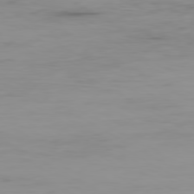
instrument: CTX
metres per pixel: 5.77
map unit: Ap
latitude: -79.8233
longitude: -77.1970
